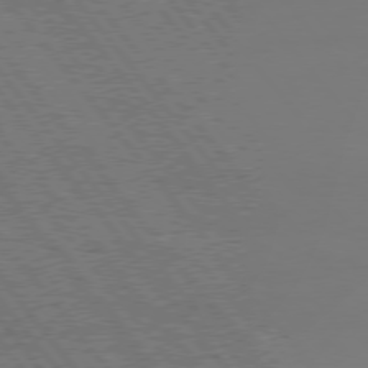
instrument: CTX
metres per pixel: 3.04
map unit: Hpe
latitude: 75.5560
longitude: -139.7261
